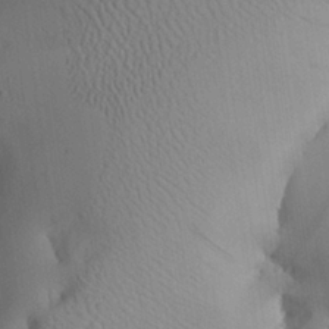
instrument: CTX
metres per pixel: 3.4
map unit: Aa
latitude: 26.1200
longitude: -132.7435
